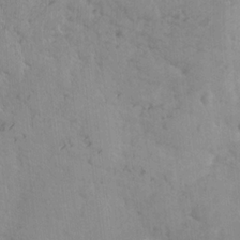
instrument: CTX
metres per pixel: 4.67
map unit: Ave
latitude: -10.1984
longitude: -120.0822
